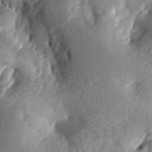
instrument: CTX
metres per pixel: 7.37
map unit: lAa
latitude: -8.2550
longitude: -126.2145
